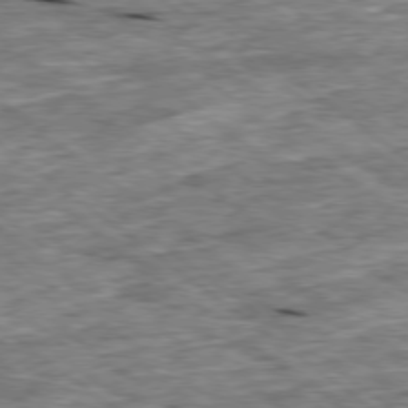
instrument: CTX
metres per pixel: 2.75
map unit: Ap
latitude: -79.1620
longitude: -86.3656
